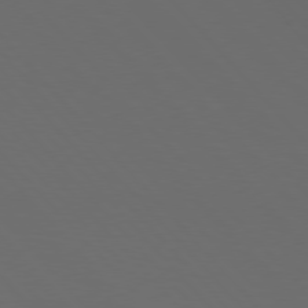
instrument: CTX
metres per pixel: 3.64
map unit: Hpe
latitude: 76.8569
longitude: -168.6491
